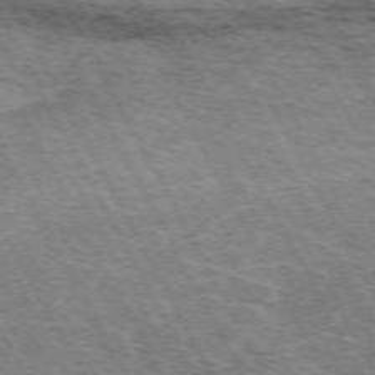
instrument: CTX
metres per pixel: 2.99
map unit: Hpe
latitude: -72.0661
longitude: 11.9367
